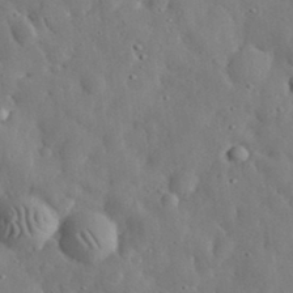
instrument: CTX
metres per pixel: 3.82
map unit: eHh
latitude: 33.0081
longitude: -74.8947
